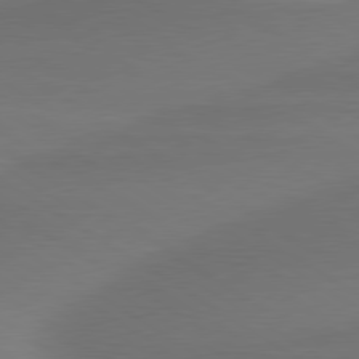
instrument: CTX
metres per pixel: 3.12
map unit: lApd
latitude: 79.6694
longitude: -87.7260
